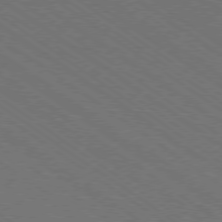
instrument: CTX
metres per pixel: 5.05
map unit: Ap
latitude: -79.7099
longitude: -64.0633
